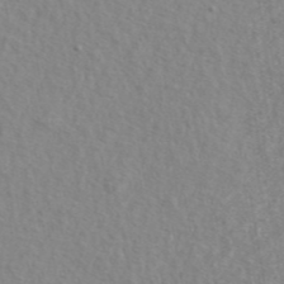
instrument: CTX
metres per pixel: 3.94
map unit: ANa
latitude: 45.6694
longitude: 49.7100
